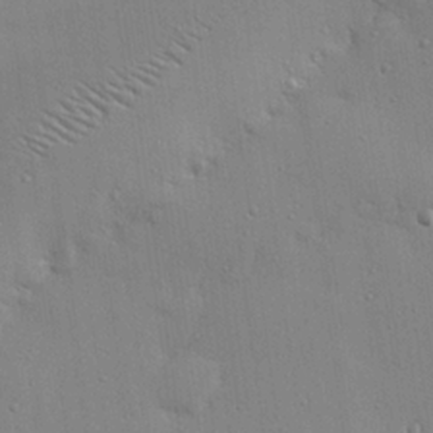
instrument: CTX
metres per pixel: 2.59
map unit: eHh
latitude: 24.3467
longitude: -89.2537
